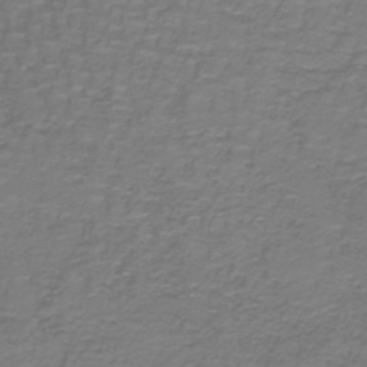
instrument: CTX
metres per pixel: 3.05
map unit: lHb
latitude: -41.9367
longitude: 57.1242
